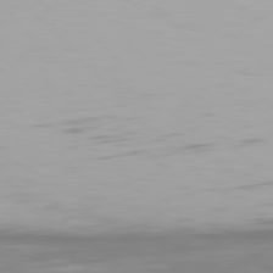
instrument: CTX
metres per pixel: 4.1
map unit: Hpe
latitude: 76.8569
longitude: -170.8191
